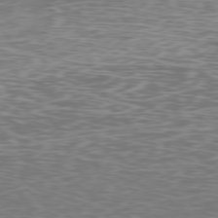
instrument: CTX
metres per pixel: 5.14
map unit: Ap
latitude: -78.8975
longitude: -92.8380
